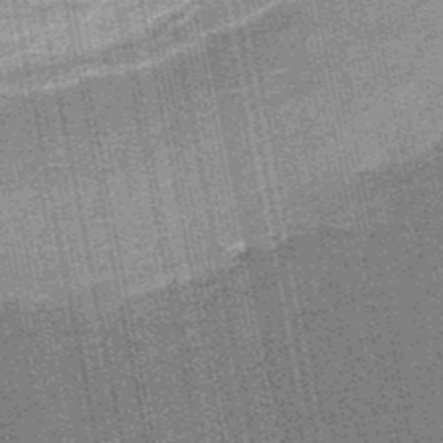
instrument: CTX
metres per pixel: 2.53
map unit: HNb
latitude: -50.3873
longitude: -42.2334
